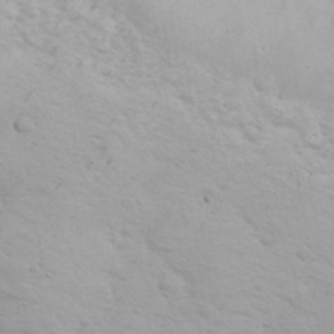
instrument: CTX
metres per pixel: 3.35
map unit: eHh
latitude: 31.8584
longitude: -61.8772
